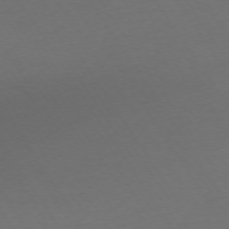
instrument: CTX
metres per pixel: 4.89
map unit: Ap
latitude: -75.0109
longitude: -68.1200
